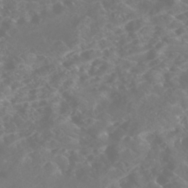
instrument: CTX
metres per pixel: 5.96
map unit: Nhe
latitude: -46.4629
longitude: 153.1242
